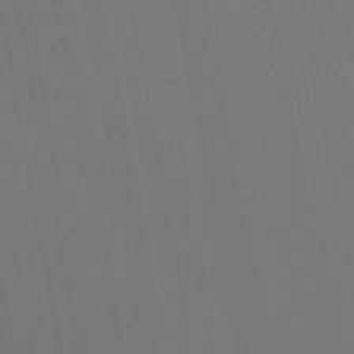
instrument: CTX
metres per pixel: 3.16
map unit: lHb
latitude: -45.7100
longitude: 63.6344
